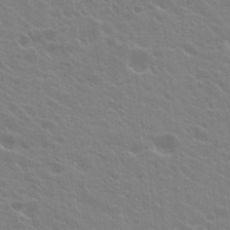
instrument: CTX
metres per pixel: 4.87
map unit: Hto
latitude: 23.8205
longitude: -35.4048
